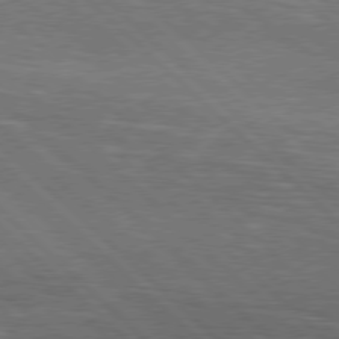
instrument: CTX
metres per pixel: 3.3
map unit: Hpe
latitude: 77.2915
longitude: -127.8017
